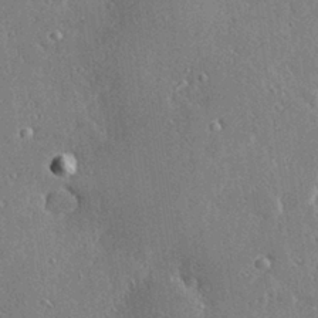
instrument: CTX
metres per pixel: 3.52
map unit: Hve
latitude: 28.7624
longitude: -92.5168
